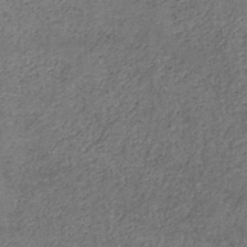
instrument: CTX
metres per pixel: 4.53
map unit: HNb
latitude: -45.7100
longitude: -45.7260
